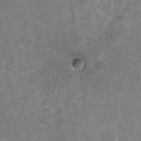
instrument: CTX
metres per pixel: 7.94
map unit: Hto
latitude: 20.1200
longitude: -48.7057
